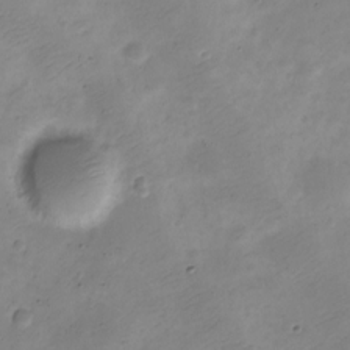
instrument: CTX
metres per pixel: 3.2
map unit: Nve
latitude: -23.8989
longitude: 105.8800
